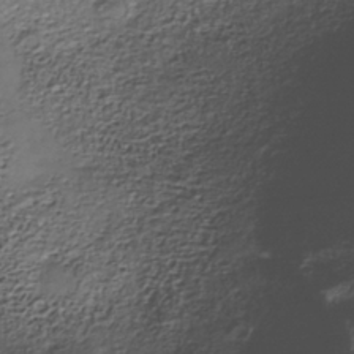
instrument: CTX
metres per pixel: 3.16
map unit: Nhe
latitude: -38.6897
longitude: -116.7435
